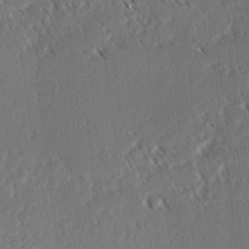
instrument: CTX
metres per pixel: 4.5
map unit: lAvf
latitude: 3.8016
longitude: -106.0255
